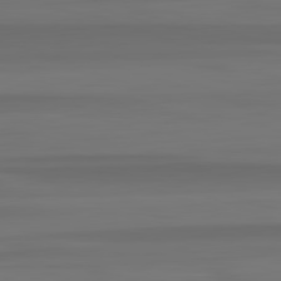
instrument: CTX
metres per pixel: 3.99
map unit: lApd
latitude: 82.8569
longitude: -179.3293
